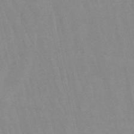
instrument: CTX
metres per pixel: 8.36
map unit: lHb
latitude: -48.5574
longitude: 73.0675
